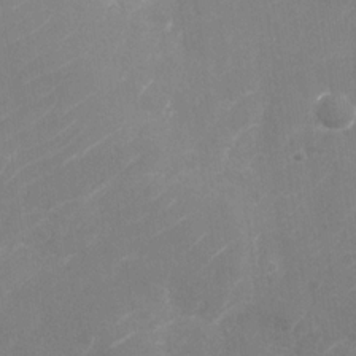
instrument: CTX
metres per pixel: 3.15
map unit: Nhu
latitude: -30.2739
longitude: -72.1956
